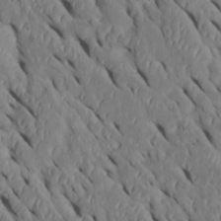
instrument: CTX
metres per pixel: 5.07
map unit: Htu
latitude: 0.7813
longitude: 148.5007
